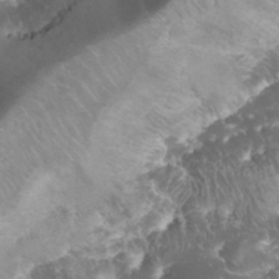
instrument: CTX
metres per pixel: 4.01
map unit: eHh
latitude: 33.0270
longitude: -63.5182
